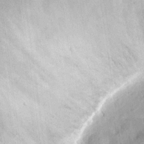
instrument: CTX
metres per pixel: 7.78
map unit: eHh
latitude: 16.5546
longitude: -73.0081
